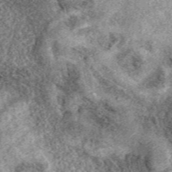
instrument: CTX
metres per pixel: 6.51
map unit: eAb
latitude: 39.0647
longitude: 109.8989
